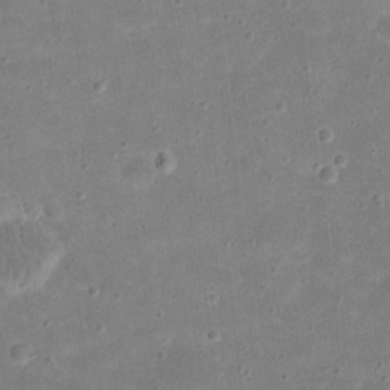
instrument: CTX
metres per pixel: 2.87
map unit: eHh
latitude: 21.0648
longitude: -63.6316
